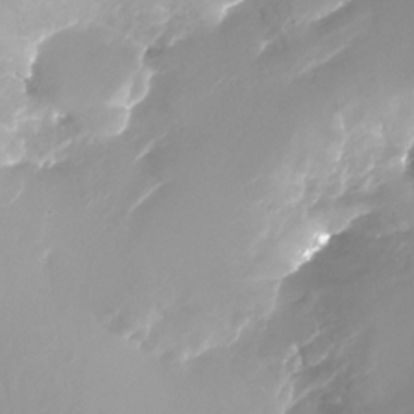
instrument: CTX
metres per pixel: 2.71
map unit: Nhu
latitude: -28.0661
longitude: -71.8016
